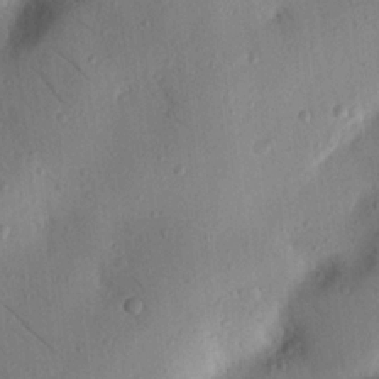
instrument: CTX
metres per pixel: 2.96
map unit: Nhu
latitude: 20.2145
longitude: -76.8758
